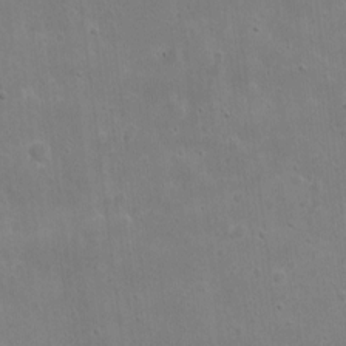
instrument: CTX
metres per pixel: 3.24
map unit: eHh
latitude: 9.1781
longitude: -72.8191
